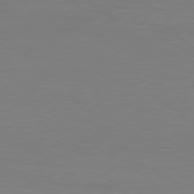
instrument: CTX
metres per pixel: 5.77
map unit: Hpe
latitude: 78.1956
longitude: -121.8395
